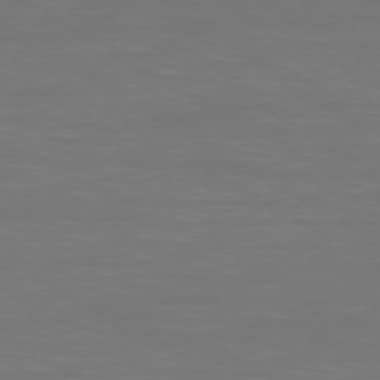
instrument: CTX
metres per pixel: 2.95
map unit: Ap
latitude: -80.4818
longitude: -60.9324
